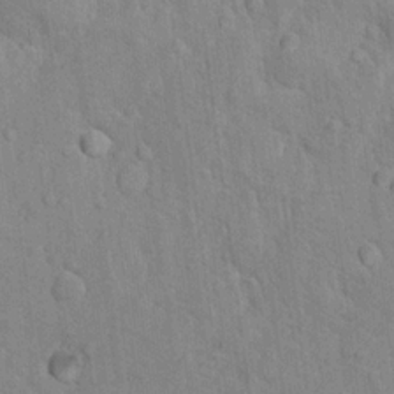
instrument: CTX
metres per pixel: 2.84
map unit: Nhu
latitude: 16.4412
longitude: -32.4034
